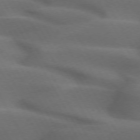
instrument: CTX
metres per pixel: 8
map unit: lApd
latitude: 72.4223
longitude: -51.4615
